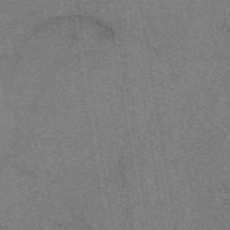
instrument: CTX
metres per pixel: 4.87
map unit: eAb
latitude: 48.3845
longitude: 109.2376
